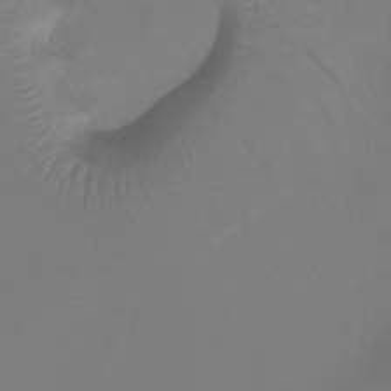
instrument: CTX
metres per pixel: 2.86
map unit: Htu
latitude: -13.6155
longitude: -46.9514
